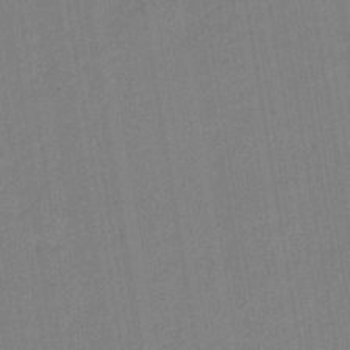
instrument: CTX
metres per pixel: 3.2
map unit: lHb
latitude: -42.0849
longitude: 68.3306
